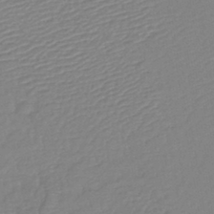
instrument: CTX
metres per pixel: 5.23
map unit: lHb
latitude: -41.8800
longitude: 74.5007
